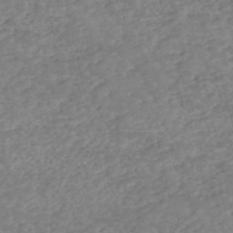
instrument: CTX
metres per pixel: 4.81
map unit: eHh
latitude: -55.4266
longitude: -90.5168
